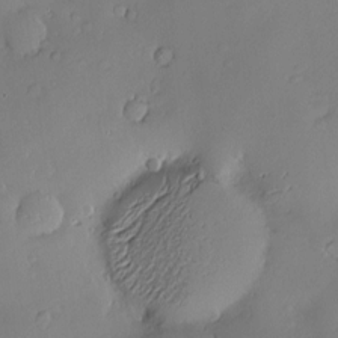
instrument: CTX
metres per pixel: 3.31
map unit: Hve
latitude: -9.5210
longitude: 174.7463
